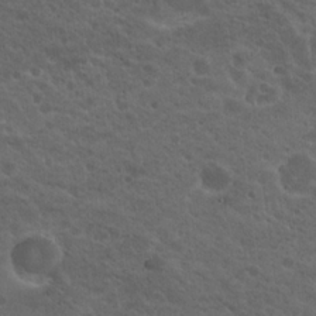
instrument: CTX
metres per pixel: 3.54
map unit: Hto
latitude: 19.5560
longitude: -34.6490
